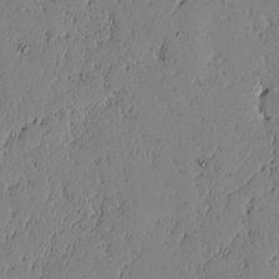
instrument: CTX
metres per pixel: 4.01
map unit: lAvf
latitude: -1.6344
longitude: -106.1389
